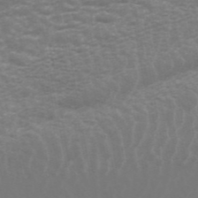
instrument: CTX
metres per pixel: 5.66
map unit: ANa
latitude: 44.6490
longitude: 29.2754
